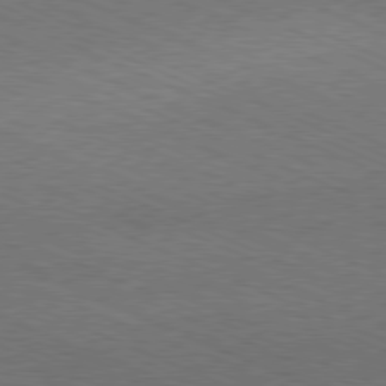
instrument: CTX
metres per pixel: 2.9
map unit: Ap
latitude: -81.0487
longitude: -74.9514
